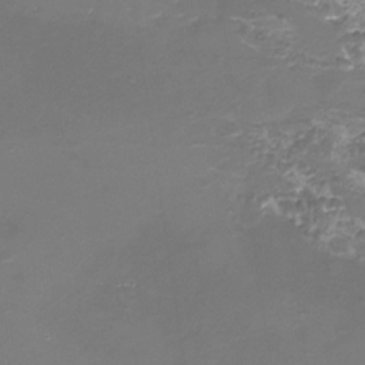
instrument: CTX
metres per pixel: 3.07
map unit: Nhu
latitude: -15.7100
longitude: -56.0633
